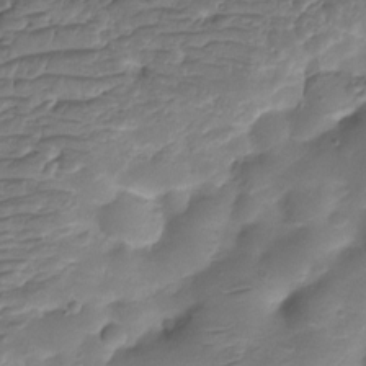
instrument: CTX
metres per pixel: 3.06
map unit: HNhu
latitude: -21.3509
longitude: 84.8030
